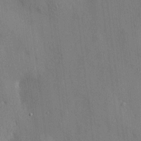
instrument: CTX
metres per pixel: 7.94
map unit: HNhu
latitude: 13.2159
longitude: 10.2551
